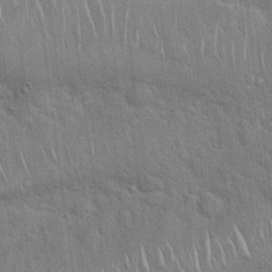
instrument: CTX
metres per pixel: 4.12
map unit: Hto
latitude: 18.9891
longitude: -52.1389
